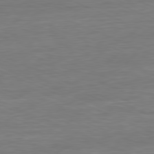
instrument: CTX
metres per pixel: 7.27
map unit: Ap
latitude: -81.2187
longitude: -80.7246
